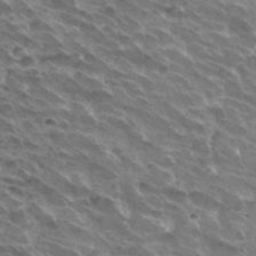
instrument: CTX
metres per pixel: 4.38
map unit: Hto
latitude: 32.5357
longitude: -40.6679
